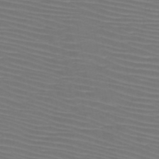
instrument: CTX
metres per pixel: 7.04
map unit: HNb
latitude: -47.2187
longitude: -42.4979
